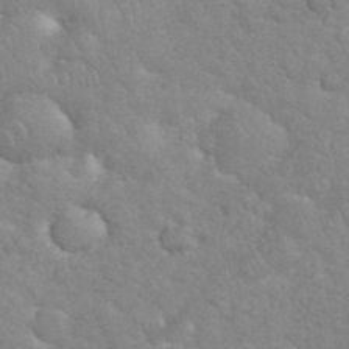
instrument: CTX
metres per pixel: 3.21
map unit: eHh
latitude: 35.3481
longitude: -64.3278
